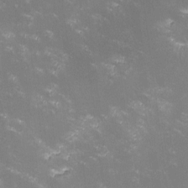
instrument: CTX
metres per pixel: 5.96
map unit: lHvf
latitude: -13.3888
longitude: -100.1389
